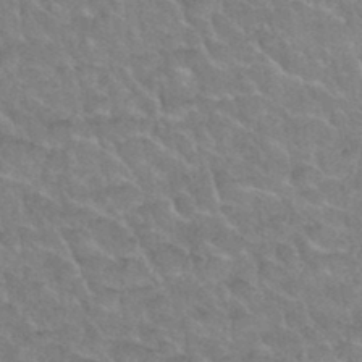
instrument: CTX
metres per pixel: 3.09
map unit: Hto
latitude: 35.5749
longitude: -49.7261
